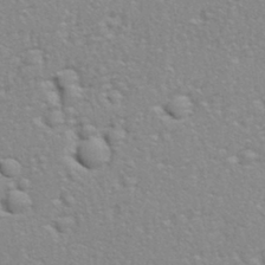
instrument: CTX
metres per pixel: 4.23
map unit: eHh
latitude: 33.4615
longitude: -132.2145
